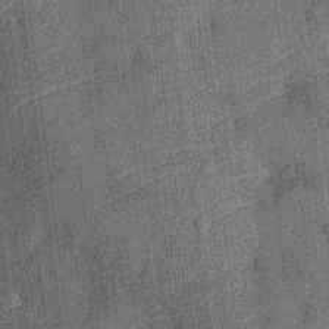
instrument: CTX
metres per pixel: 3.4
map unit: Nhu
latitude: -13.6155
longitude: -23.9339
